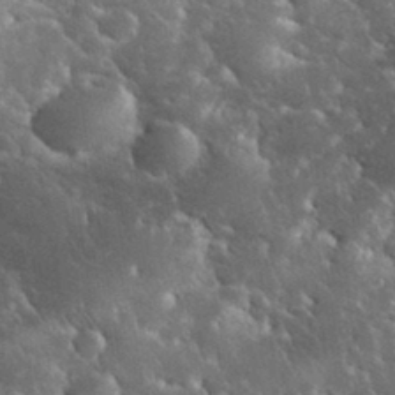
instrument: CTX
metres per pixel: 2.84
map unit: eHh
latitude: 34.5168
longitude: -65.9528
